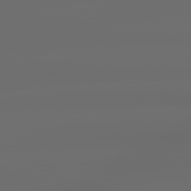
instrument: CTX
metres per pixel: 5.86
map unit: lApd
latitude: 79.4049
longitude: -138.9892
